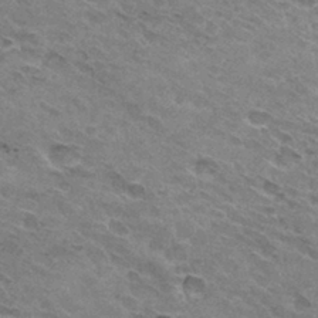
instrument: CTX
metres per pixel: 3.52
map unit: Hto
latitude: 31.4616
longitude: -45.1214
